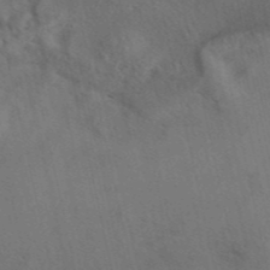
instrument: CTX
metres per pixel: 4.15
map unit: eAb
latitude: 42.5357
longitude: 108.7463
